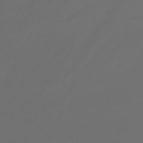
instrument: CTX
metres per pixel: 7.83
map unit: HNhu
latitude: -39.7478
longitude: 100.5195
